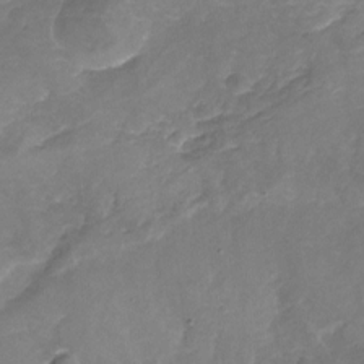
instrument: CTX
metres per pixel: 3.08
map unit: Nhu
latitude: -19.2187
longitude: -56.6490
